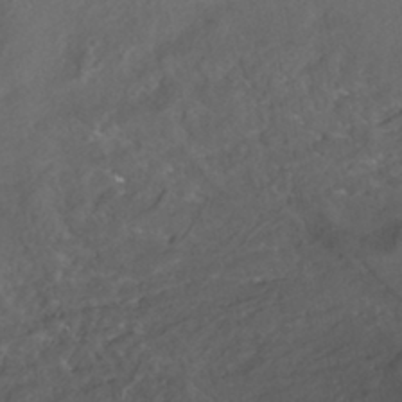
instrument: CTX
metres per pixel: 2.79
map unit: HNhu
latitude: -41.0297
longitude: 100.9352
